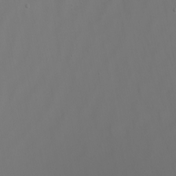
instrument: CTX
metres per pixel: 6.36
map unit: Nhu
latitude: -7.1053
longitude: -81.4048
